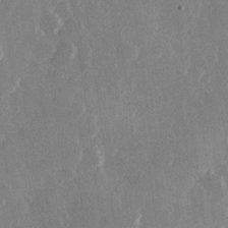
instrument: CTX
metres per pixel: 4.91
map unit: Hve
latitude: 22.8002
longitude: 148.3496
